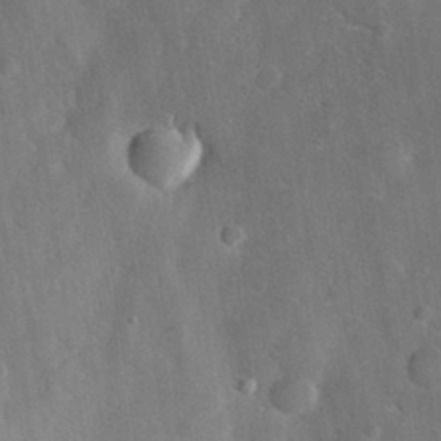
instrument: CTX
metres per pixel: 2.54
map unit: eHh
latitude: 28.9702
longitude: -78.1578
